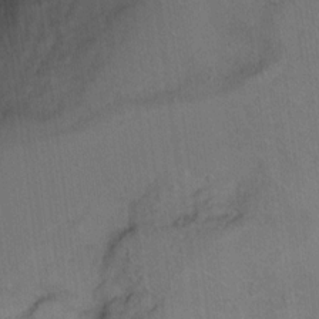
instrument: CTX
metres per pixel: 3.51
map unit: Ht
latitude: 8.4601
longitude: -35.8583
